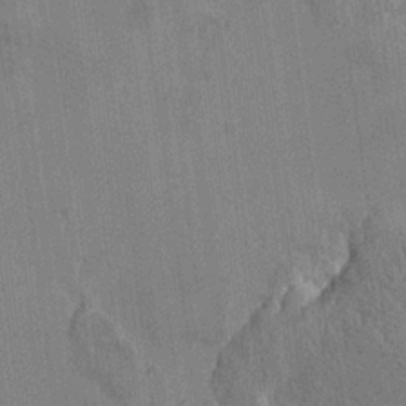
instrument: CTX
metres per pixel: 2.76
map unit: Htu
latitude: -4.1794
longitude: -177.3104
